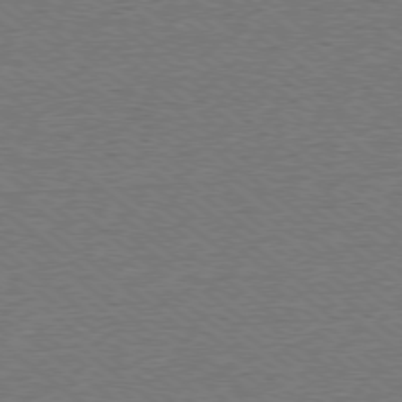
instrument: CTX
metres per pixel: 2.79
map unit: Ap
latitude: -78.5007
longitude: -82.0255
